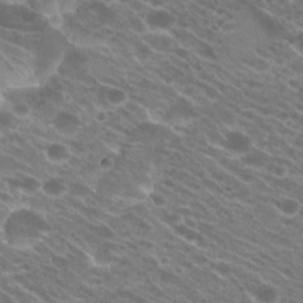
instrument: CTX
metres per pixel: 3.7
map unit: Hto
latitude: 23.6505
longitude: -40.5167
